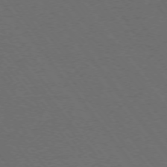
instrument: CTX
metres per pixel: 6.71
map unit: Ap
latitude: -75.6722
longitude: -75.0081
